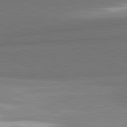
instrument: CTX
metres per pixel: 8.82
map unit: lApd
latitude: 81.8961
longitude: 153.4265
